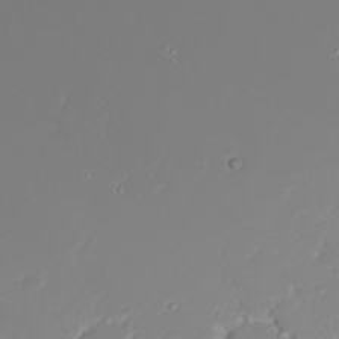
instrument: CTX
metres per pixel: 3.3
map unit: Nhu
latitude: 22.3467
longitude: -63.5182
